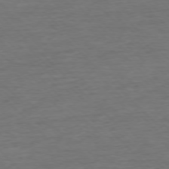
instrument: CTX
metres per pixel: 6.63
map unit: Ap
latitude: -76.8219
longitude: -94.2523
